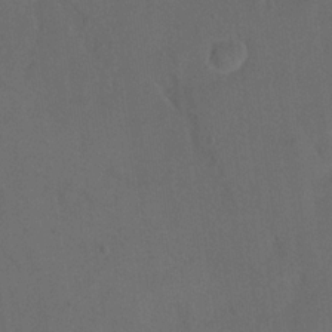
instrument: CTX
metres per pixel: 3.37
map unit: eHh
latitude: 18.9891
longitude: -64.8758
